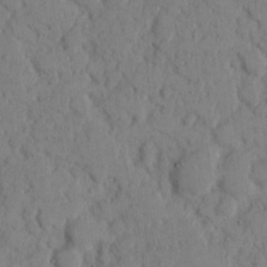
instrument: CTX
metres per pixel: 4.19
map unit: eHh
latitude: 8.2334
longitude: -64.6679
